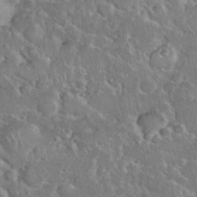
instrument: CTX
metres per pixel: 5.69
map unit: eHh
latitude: 37.2348
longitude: -61.1970
